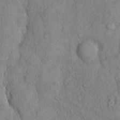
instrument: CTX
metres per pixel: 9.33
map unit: Hto
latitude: 13.4238
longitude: -58.1578
